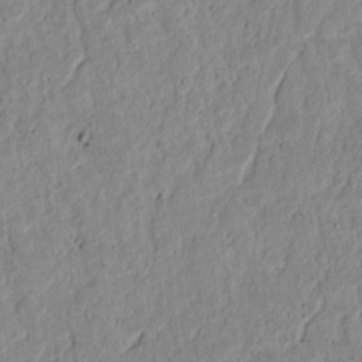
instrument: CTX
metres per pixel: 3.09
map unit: lAvf
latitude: 6.9514
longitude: 168.9352
